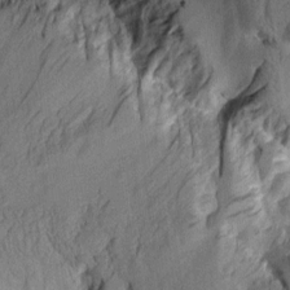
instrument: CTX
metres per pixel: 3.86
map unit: Aa
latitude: 8.1389
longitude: -128.2711
